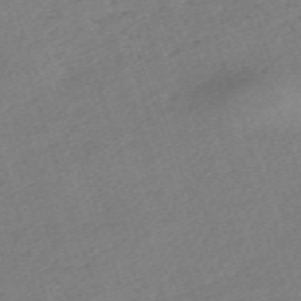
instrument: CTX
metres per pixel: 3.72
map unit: eHh
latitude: -62.8408
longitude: 53.6910
